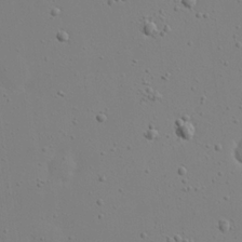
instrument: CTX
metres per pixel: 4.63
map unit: eHh
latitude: 20.4790
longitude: -72.1389
